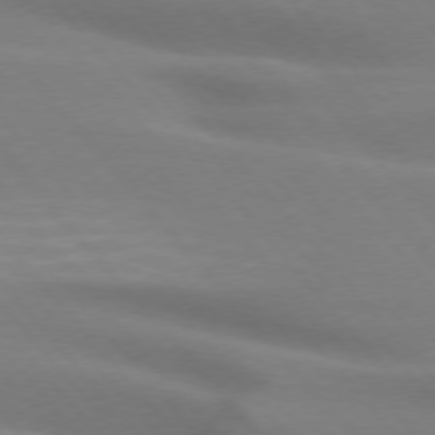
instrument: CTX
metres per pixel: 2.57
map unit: lApd
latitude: 75.0081
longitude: -60.7435
